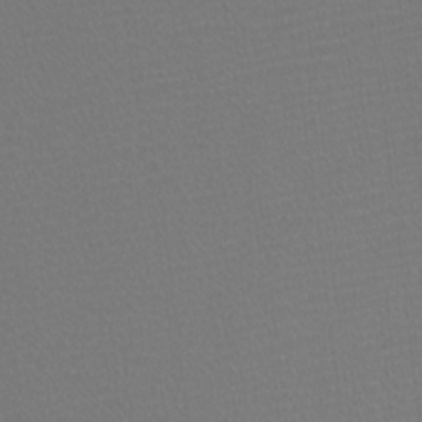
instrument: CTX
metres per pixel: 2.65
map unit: Htu
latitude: -11.3699
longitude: -71.9150
